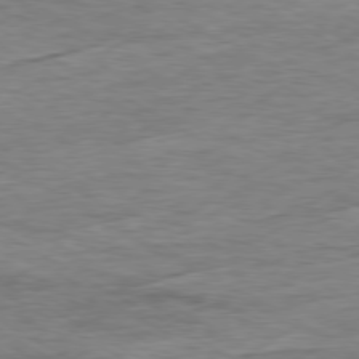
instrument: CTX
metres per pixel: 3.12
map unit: Ap
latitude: -79.5021
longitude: -83.6882
